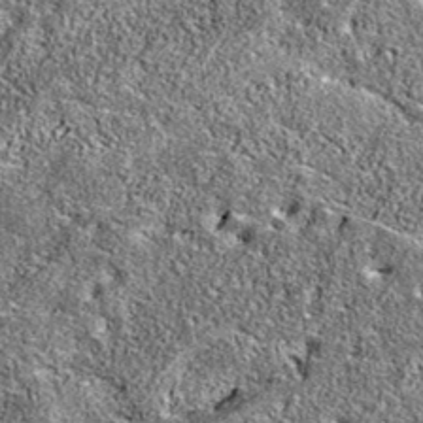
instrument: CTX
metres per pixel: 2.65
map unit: eAb
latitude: 36.3656
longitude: 110.6519
